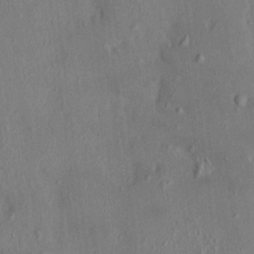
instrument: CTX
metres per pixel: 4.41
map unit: HNhu
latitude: 4.8002
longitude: 7.1620
